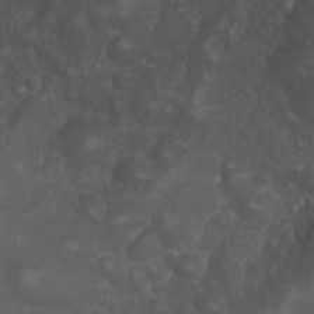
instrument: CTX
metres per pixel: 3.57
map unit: Nhu
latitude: 28.4034
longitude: -56.3656
